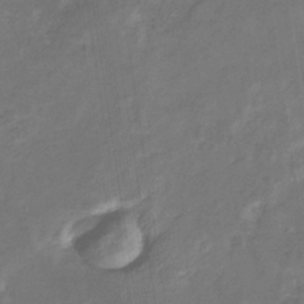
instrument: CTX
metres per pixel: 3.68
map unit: eHb
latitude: -33.1620
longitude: 73.2943
